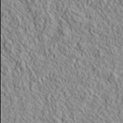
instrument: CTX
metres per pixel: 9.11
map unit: lHvf
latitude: 39.4048
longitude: -89.9906
